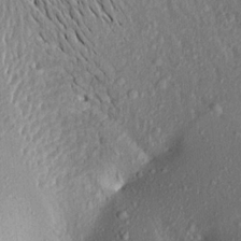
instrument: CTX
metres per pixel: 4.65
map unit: Aa
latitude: 18.0255
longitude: -148.4601
